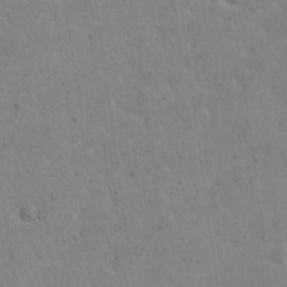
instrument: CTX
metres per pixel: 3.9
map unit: eHh
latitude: 21.8584
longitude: -67.4048
